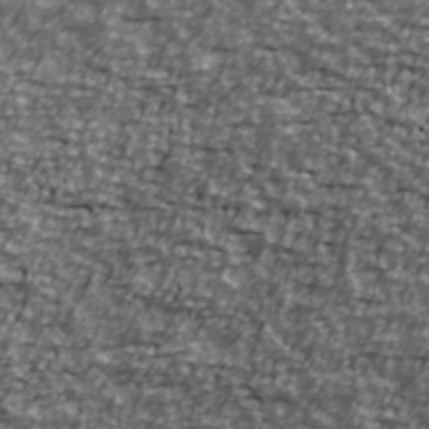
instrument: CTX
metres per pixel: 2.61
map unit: Ave
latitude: 40.8946
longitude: -114.0444
